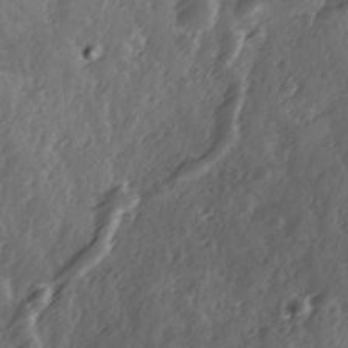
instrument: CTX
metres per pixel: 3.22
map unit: Ave
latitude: 12.3467
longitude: -103.3859
